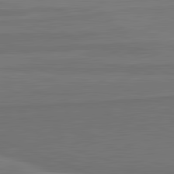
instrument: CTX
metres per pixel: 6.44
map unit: lApd
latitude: 82.1766
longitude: 168.0283
